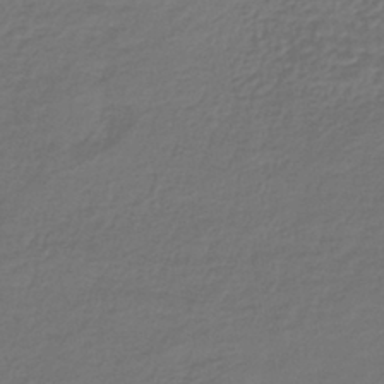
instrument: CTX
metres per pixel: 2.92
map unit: lHb
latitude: -42.4628
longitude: 65.5966
